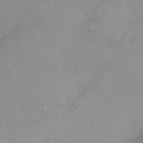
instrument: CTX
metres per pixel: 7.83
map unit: Ht
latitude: -7.6155
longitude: -38.1200
